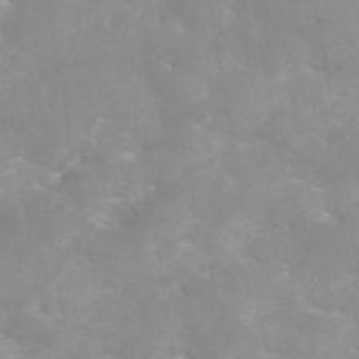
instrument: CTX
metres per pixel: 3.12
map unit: eAb
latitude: 45.5938
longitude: 124.7652
